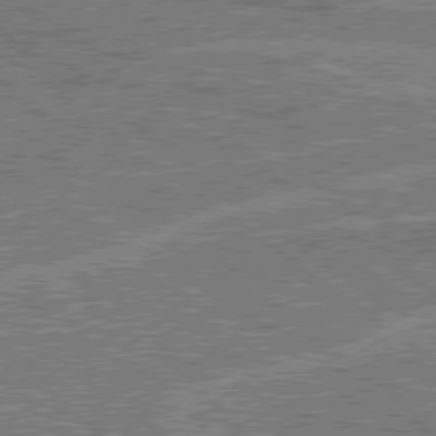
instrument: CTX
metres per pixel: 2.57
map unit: Hpe
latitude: 78.5357
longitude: -159.3671
